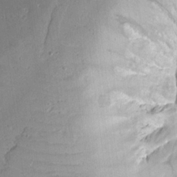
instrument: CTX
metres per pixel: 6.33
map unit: lAvf
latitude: 16.1011
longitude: -127.6316
